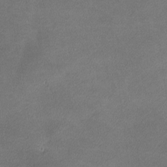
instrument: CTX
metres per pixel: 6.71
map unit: lHvf
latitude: -11.8045
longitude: -103.1592
